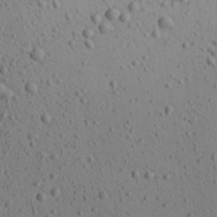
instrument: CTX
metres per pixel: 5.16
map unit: Aa
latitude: 22.5735
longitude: -139.9339
